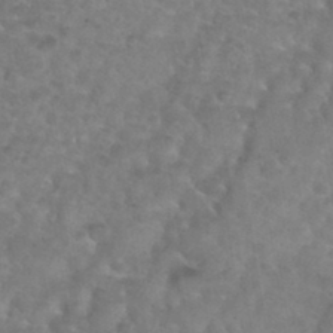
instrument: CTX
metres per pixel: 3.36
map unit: Nhu
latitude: 31.5938
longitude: -49.8583
